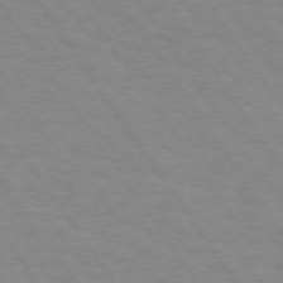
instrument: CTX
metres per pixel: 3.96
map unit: Hpe
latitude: 74.0822
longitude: -136.9514
